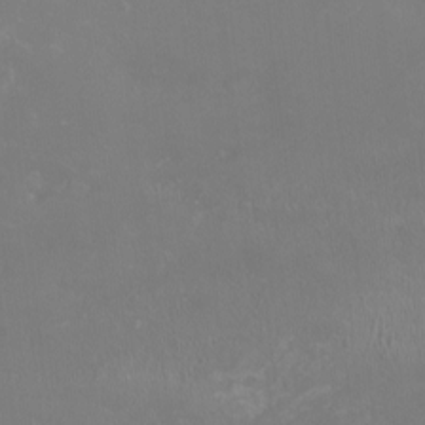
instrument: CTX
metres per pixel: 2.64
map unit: HNhu
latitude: -3.0486
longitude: -6.7246
